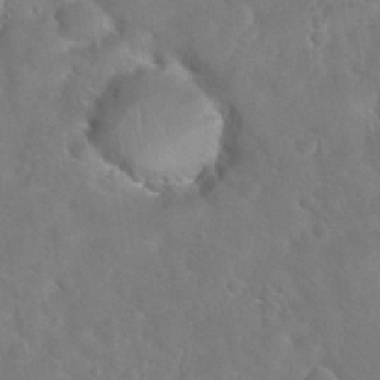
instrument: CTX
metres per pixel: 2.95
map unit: Nhu
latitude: 31.4427
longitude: -51.3481
